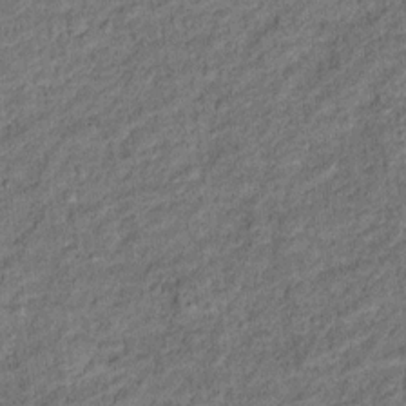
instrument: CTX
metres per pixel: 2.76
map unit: Ht
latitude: 10.5357
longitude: -39.7827
